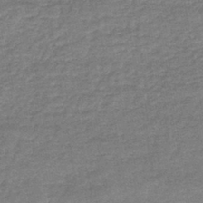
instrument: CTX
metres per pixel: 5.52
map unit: lHb
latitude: -41.2943
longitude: 66.9164
